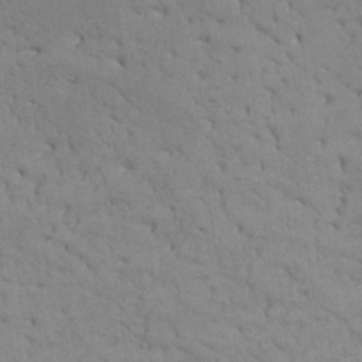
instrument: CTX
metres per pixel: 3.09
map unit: Nhu
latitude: 26.0444
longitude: -70.3278
